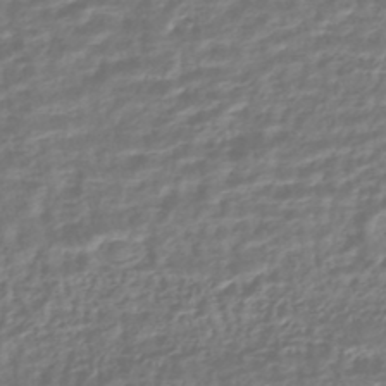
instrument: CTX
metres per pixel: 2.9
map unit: HNhu
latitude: -44.8786
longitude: 99.9745
